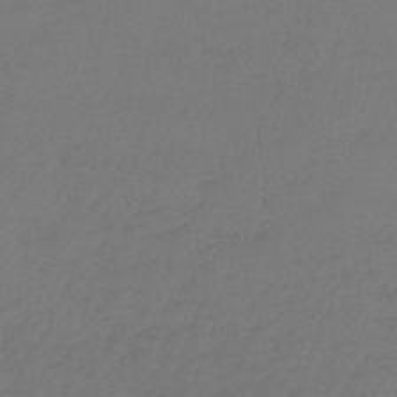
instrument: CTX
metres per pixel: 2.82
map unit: lHb
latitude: -45.4265
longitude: 69.5210
